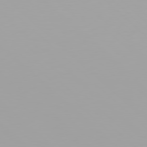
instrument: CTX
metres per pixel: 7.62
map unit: Hpe
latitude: 77.7827
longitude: -137.2537
